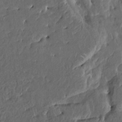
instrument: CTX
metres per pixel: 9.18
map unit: HNhu
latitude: 4.0255
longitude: 6.8597
